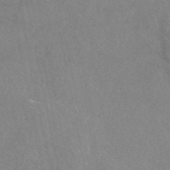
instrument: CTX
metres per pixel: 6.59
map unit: eAb
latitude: 48.1578
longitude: 111.6344
